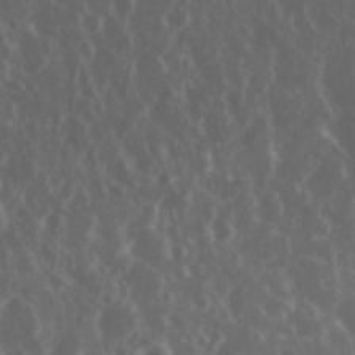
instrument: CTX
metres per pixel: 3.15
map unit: eHh
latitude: 34.2522
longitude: -59.1781
